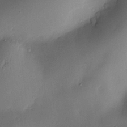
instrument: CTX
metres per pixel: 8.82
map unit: Nve
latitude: -7.6722
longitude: 174.5573
